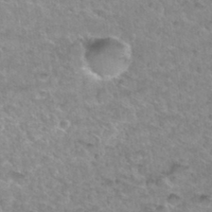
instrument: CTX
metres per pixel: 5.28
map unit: Hto
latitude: 33.9717
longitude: -48.8947
